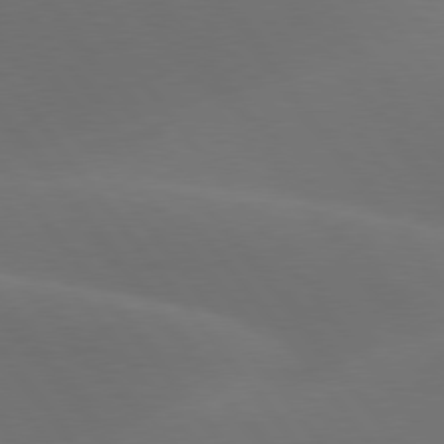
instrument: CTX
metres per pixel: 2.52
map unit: lApd
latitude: 77.8205
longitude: -52.3090
